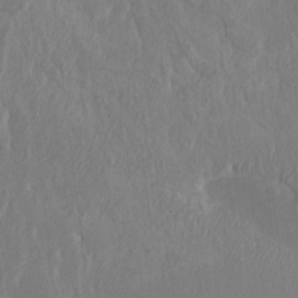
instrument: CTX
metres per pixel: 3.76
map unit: Htu
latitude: -6.9352
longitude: -66.8758
